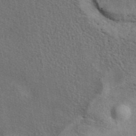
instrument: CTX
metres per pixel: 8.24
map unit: eAb
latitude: 41.1592
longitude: 103.7856
